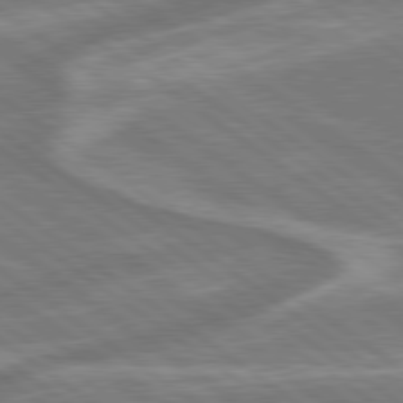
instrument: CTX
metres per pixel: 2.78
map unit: lApd
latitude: 79.2726
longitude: -171.3482
